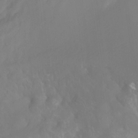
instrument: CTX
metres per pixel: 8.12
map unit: Hto
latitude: -7.2565
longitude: -49.8583
